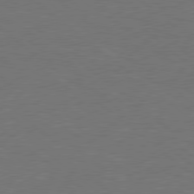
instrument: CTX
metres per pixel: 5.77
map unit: Hpe
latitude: 78.8947
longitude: -123.6694
